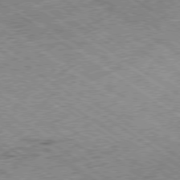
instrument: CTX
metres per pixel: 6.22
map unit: Ap
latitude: -79.3887
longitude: -51.6882
